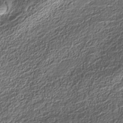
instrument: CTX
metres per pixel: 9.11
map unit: Nhe
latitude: -36.6329
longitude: -178.2523
